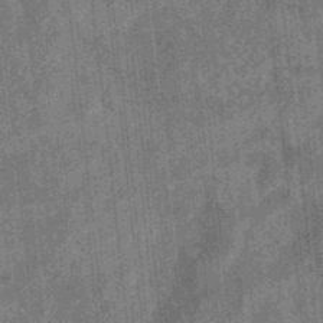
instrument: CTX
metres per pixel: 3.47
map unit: eHb
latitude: -34.5763
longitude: 78.8408
